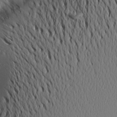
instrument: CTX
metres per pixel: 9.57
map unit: Aa
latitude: 19.7260
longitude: -148.2145
